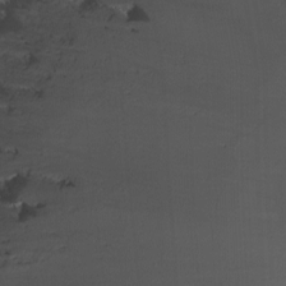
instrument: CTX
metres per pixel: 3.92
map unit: Ave
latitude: -7.7666
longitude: -119.6505
